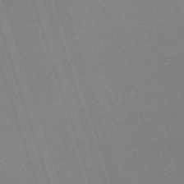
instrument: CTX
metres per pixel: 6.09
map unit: eHh
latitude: -63.4454
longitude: 51.2376
